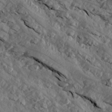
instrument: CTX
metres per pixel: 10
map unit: Aa
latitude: 13.9150
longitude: -142.0822
